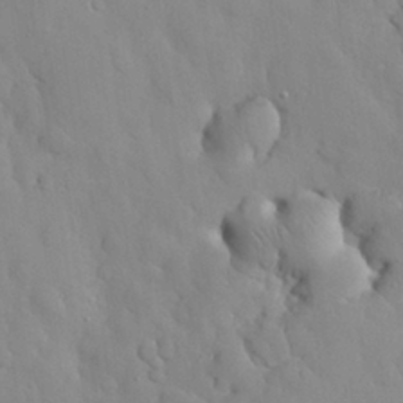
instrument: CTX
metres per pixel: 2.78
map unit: Nhu
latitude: 26.4979
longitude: -72.5735
